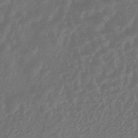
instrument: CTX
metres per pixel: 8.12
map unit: HNhu
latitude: -46.8030
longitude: 91.5966
